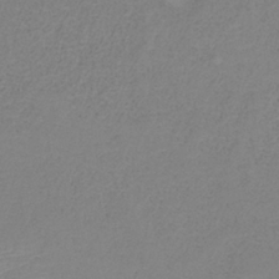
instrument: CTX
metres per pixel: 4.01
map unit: HNb
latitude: -33.8989
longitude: 53.8611
